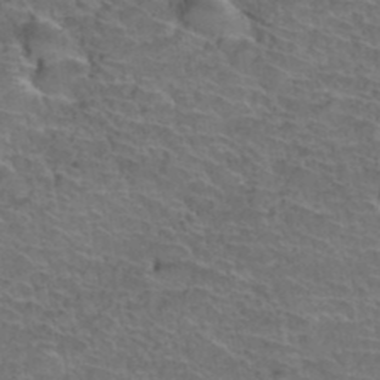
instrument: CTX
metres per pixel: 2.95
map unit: Hto
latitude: 37.3104
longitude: -43.8961
